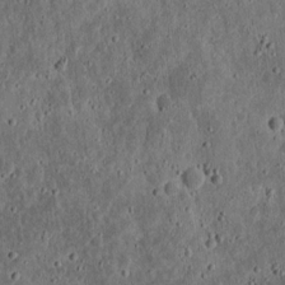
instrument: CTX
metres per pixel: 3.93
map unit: eHh
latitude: 11.7450
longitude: -73.8017
